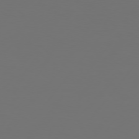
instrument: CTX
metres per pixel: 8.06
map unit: Hpe
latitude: 75.2348
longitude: -129.5749
